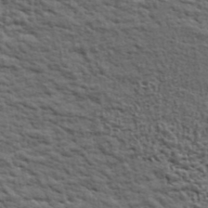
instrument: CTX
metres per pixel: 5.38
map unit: ANa
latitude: 40.9135
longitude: 30.2361
